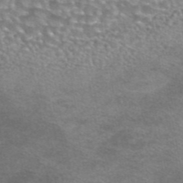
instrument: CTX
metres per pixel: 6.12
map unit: eAb
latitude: 44.8758
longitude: 103.7100
